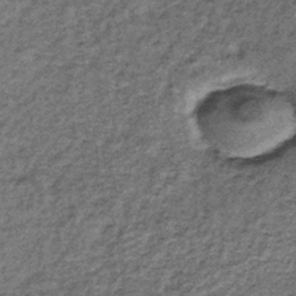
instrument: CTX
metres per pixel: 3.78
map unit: lHb
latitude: -38.5573
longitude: 66.4818
